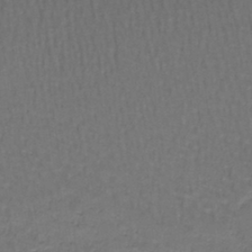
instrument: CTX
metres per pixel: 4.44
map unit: lHb
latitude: -43.1053
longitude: 58.1983
